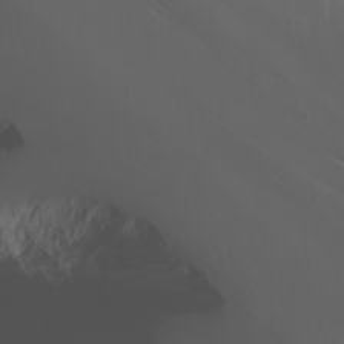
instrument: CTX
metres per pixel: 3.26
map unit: Nhu
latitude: -4.8786
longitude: -74.8380
